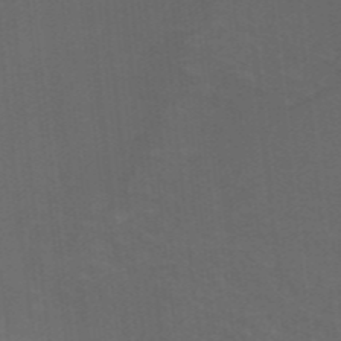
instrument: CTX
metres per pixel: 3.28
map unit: ANa
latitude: 43.6883
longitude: 28.0094
